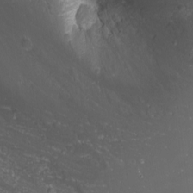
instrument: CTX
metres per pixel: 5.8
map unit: Nhu
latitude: -0.8030
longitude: -79.9717
